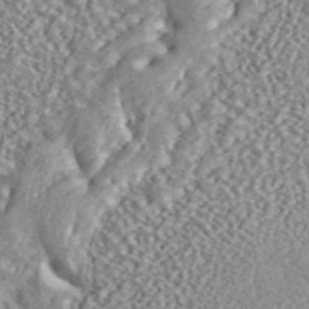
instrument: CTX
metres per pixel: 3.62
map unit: ANa
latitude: 45.6694
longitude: 49.8989
